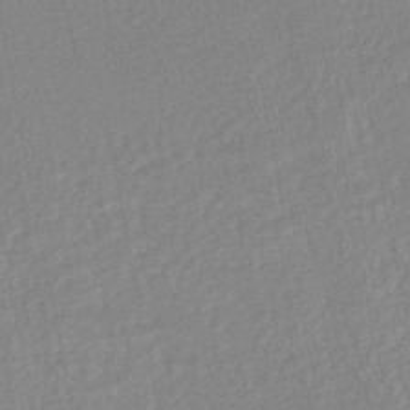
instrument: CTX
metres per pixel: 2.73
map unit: HNhu
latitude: -47.1242
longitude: 99.1620
